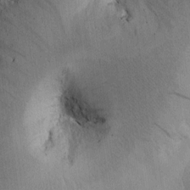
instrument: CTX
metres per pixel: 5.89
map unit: Htu
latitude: -1.3510
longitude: 174.7085
